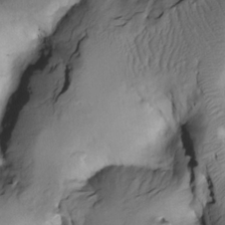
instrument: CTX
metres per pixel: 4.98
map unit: Htu
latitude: -3.9556
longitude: 150.1605
